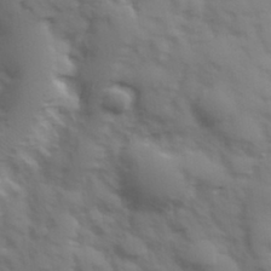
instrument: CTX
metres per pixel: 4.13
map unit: Hve
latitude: 32.6868
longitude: 150.3495
